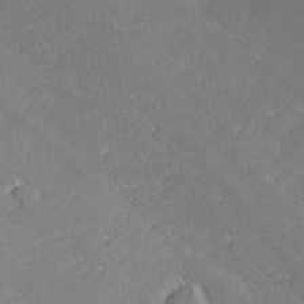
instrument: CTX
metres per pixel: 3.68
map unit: lHvf
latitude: 26.6680
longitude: 140.9542
